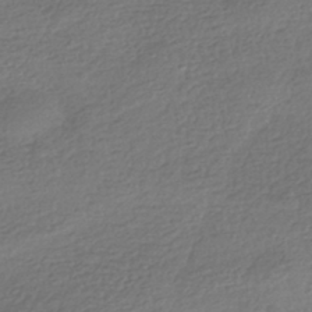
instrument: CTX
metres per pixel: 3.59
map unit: HNhu
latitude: -42.2550
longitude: 99.4832
